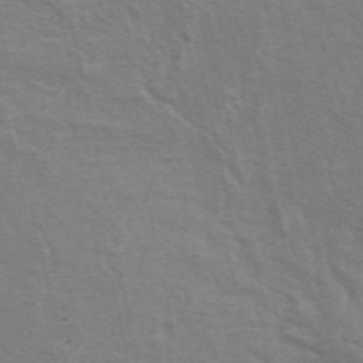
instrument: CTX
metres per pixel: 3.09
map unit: ANa
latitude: 49.2159
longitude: -75.2159
